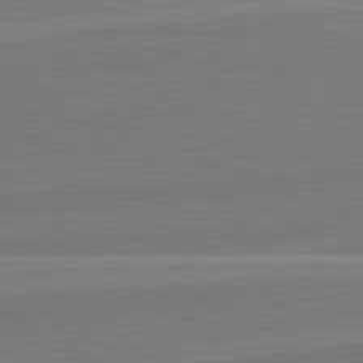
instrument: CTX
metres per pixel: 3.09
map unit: lApd
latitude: 82.0822
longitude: 140.1039
